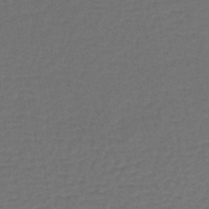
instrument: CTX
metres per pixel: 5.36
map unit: lHb
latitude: -43.3887
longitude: 76.4440
